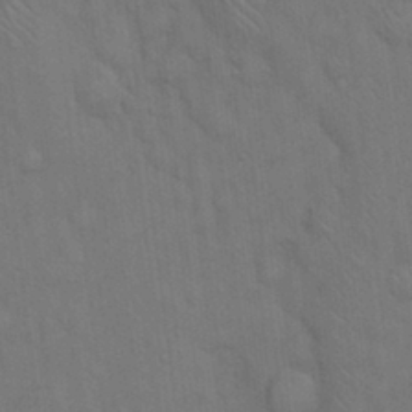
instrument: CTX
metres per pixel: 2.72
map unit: Hto
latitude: 15.4616
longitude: -57.8205
